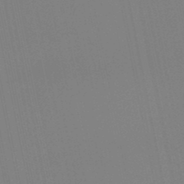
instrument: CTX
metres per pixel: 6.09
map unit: lHb
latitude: -49.0676
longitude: 75.0298
